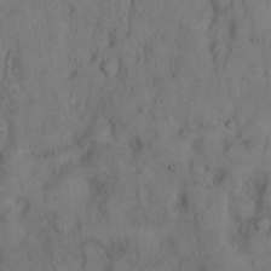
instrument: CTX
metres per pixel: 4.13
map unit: Hto
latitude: 9.1781
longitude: -58.0444
